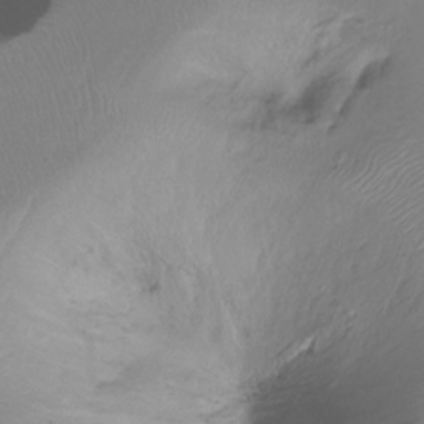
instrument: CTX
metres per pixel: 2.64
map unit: Ht
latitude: -16.7464
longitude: -45.0647
